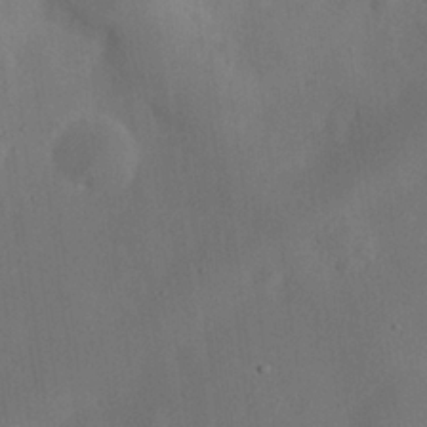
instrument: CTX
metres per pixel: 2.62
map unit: eHh
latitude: 25.9339
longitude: -69.0459
